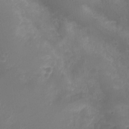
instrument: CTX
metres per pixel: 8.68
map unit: Nhu
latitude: 3.6316
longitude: -15.3482
